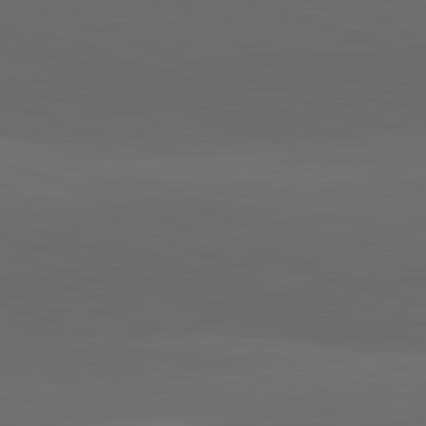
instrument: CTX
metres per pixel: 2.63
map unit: lApd
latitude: 82.3467
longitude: 134.1795
